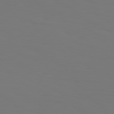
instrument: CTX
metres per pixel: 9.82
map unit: Hpe
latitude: 76.2711
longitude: -133.5560
